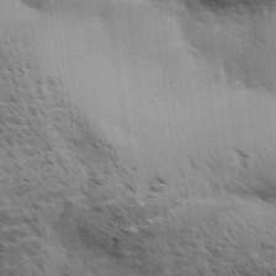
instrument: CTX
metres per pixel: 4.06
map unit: Aa
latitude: 33.0458
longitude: -140.8191
